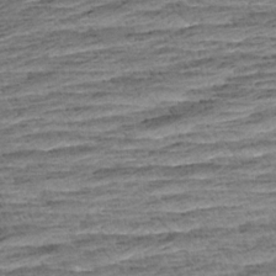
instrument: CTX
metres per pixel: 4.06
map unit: Aa
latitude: 8.1200
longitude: -137.4805
